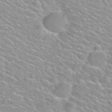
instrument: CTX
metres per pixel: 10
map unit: Nhu
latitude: 30.3468
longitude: -50.1200
